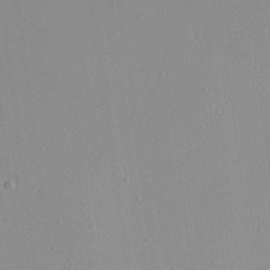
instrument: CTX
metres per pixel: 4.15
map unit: Aa
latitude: 18.7057
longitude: -140.6868
